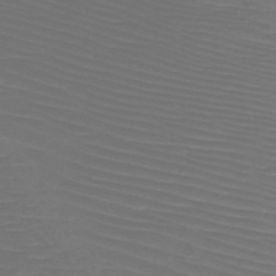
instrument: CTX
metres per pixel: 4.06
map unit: HNb
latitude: -47.1809
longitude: -42.2145
